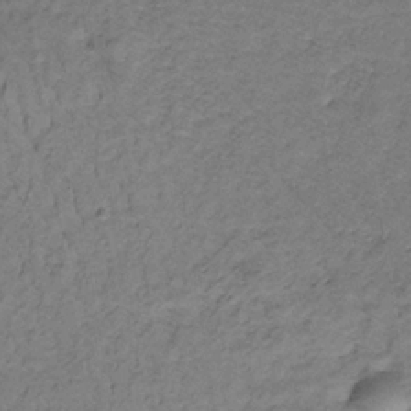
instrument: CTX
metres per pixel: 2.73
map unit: lHb
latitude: -32.8597
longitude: 65.6533
